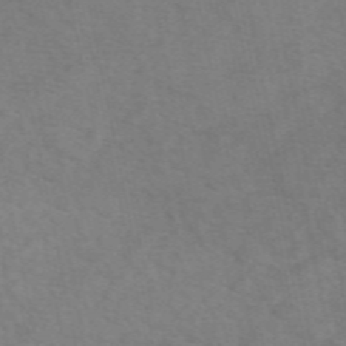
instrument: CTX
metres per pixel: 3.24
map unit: eAb
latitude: 50.2900
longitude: 104.6329
